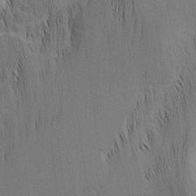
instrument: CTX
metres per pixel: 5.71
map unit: Nhu
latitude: -4.9541
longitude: -152.4601
